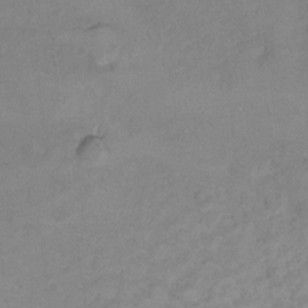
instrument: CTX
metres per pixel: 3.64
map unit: Hto
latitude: 7.0647
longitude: -35.4615
